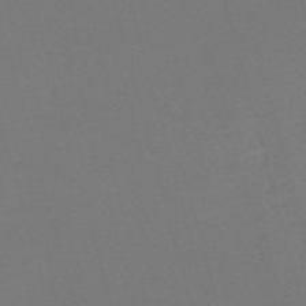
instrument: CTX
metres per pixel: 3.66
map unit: Nve
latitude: -58.6707
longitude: 60.5007
